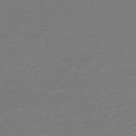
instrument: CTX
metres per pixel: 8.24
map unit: lHb
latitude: -42.8974
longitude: 56.7463
